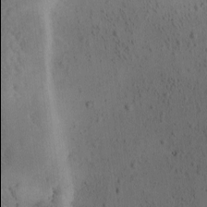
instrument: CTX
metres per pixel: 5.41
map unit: Ave
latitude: -9.5210
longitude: -121.9906
